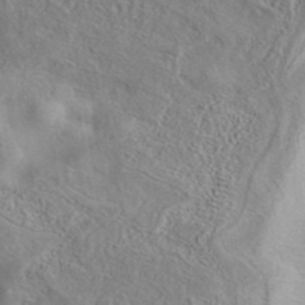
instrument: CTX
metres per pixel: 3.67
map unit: eAb
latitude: 40.6868
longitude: 105.0108
